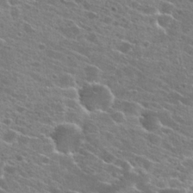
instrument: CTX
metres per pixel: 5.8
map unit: Hto
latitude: 22.7624
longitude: -41.0647
